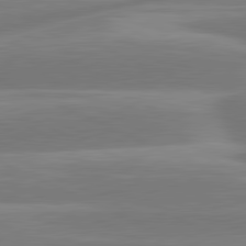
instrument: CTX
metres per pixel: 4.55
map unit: lApd
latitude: 81.4426
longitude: -135.8205
